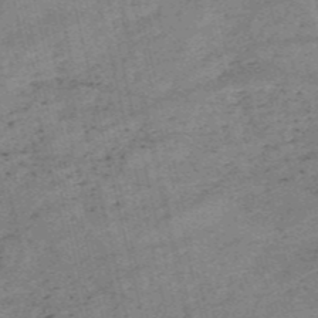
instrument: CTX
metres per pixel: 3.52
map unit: HNb
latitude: -54.4629
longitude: -42.4034
